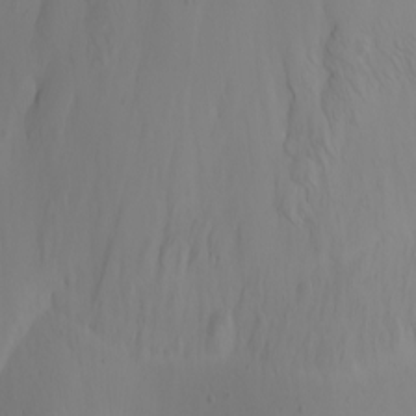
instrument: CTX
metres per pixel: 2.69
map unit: Nhu
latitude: -8.5952
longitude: -65.6883
